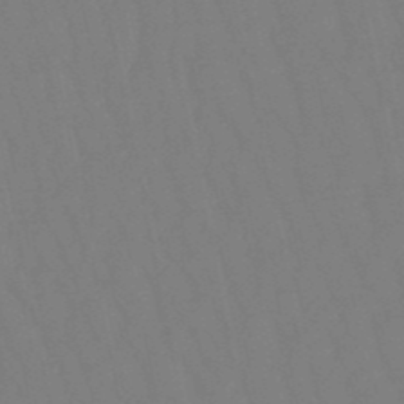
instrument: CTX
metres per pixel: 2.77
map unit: lHb
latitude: -49.8989
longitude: 71.4077
